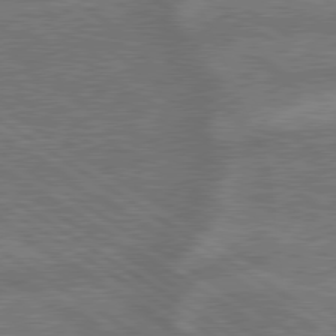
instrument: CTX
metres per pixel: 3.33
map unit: lApd
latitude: 79.3860
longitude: -165.5938
